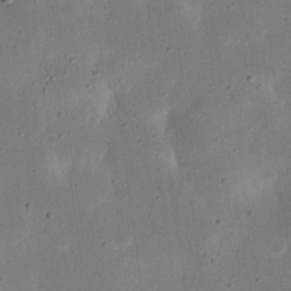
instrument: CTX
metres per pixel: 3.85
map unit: eHh
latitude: 23.4993
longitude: -68.9514
